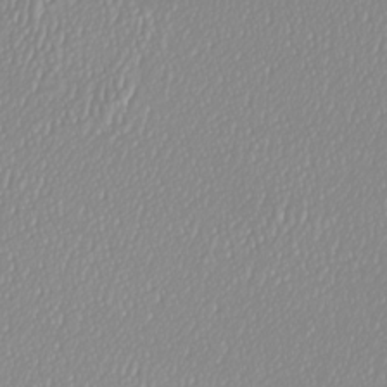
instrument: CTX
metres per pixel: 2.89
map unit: Htu
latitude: -6.0283
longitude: -73.4427
